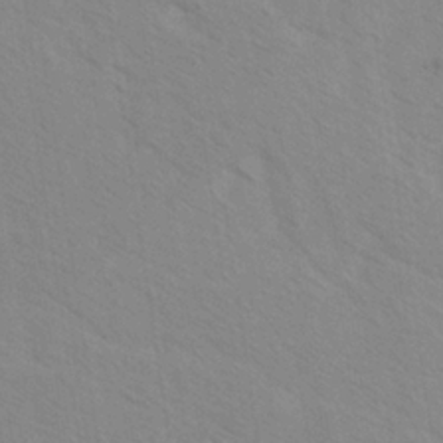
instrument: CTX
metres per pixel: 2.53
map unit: lAvf
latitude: -1.9556
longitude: -113.0836
